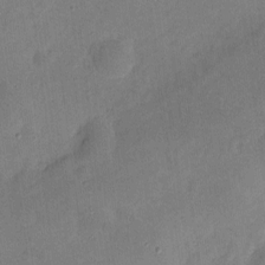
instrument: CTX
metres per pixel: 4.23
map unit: eHh
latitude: 4.6868
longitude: -72.5168
